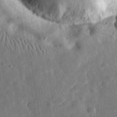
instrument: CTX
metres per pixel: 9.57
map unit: eHh
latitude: 32.5546
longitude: -77.3103
